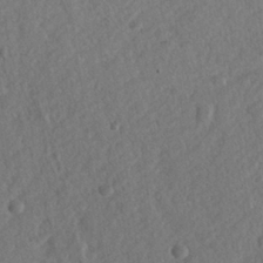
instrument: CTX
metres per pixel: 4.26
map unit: lHvf
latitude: 24.0255
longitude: 144.0661
